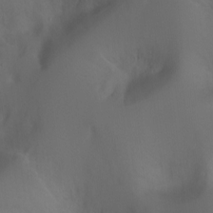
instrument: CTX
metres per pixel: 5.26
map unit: Ht
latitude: -0.2173
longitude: -45.8394
